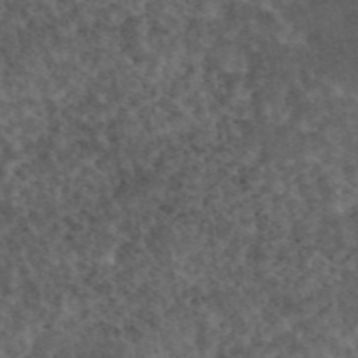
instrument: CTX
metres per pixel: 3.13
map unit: eAb
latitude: 45.0836
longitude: 116.2361
